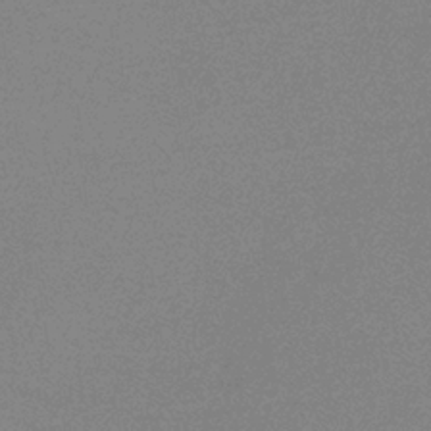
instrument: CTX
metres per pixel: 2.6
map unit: HNb
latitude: -34.6707
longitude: 52.8219
